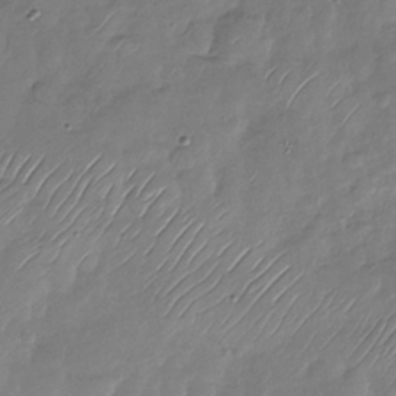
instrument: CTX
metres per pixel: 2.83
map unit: Nhu
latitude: -28.7274
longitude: -58.4790
